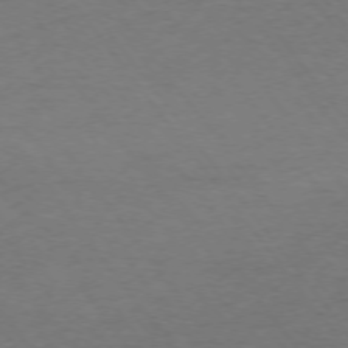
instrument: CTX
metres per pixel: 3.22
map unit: Ap
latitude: -75.5966
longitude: -85.0270
